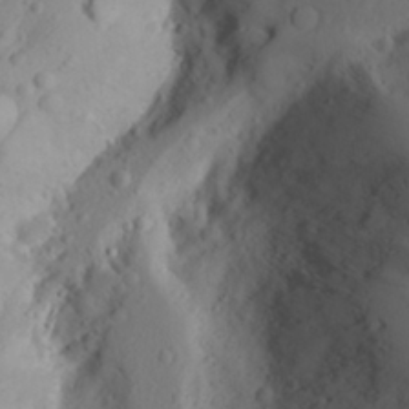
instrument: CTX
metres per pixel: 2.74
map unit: Aa
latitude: 28.1389
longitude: -146.9703
